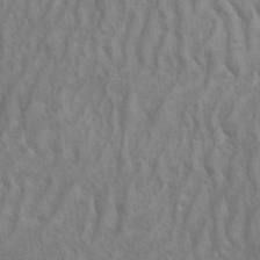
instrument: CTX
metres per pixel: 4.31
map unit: eHh
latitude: 33.5182
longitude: -141.1781
